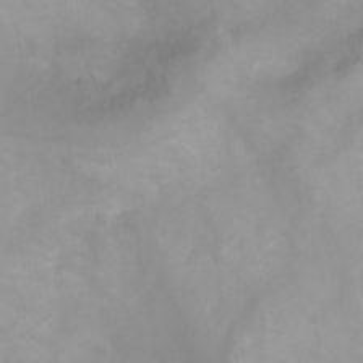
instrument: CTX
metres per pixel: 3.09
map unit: Nhu
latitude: -4.9541
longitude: -80.1389
